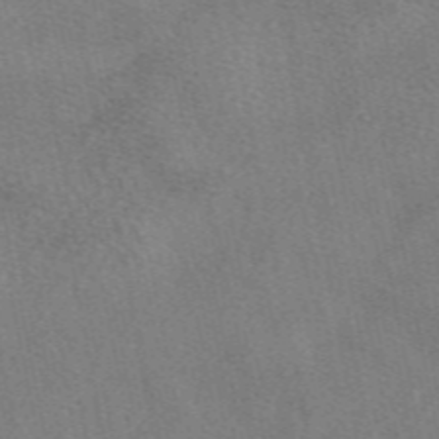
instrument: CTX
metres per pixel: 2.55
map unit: eAb
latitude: 49.2537
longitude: 121.1998
